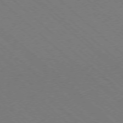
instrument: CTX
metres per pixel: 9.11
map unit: Ap
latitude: -77.5588
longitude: -65.5371
